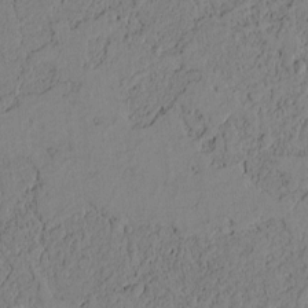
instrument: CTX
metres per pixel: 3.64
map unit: Htu
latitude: -3.7477
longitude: 170.2173
